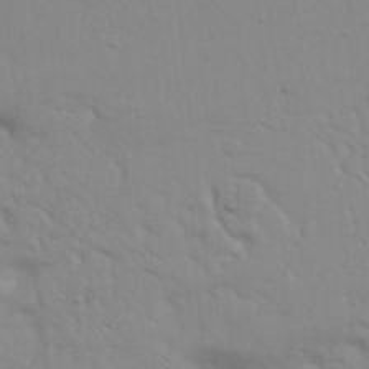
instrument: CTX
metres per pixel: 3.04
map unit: Nhu
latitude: 20.1389
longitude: -73.1026
